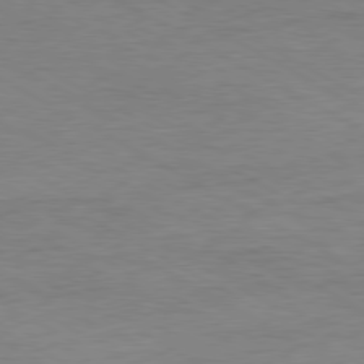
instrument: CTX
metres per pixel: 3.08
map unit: Ap
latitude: -80.5196
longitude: -86.8191
